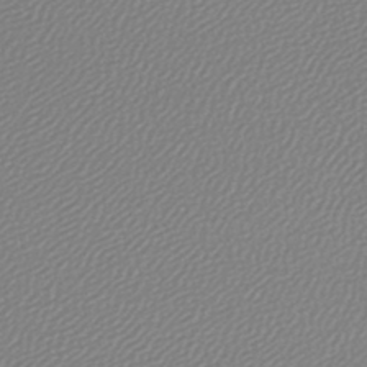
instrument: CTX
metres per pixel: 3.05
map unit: lHb
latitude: -44.6141
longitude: 64.9731
